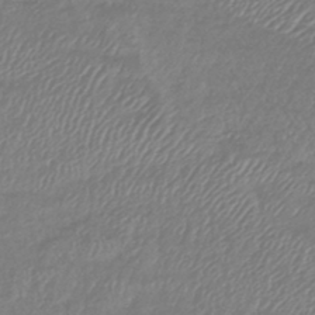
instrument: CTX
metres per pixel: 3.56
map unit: eHb
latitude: -42.3684
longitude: 81.9178
